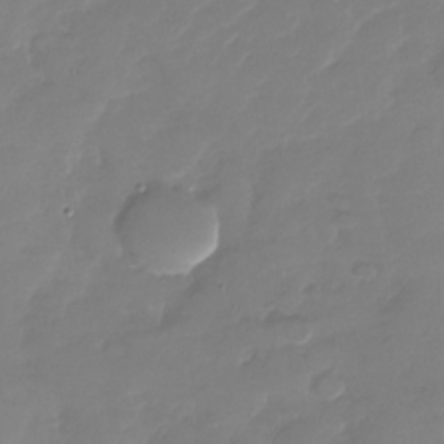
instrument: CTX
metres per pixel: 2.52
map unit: Nhu
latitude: -27.3887
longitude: -62.0444
